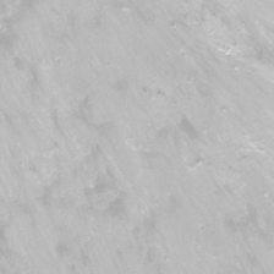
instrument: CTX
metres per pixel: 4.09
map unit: Nhu
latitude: -13.3321
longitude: -39.6505
